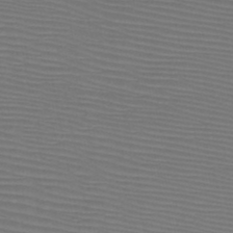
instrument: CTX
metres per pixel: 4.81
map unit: HNb
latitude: -47.6533
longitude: -42.3089
